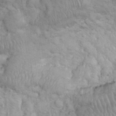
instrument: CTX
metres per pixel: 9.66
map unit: eHh
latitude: 32.5546
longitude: -64.6679
